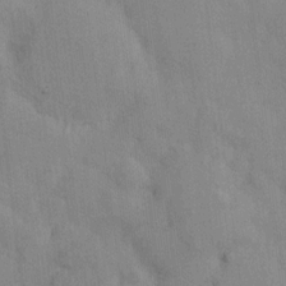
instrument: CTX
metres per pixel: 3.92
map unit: HNhu
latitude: 8.5168
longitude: -3.4048
